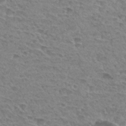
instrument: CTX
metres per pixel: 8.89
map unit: Hto
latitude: 30.9136
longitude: -47.9528
